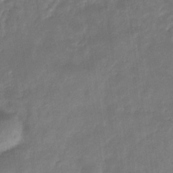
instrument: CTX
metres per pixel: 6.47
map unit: eHb
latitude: -30.4062
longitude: 71.9178
